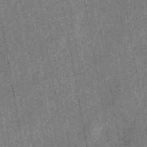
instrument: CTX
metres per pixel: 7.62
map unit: eHb
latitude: -43.7099
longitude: 85.9745
